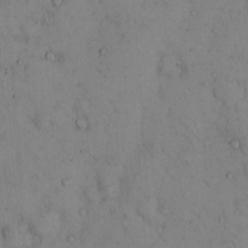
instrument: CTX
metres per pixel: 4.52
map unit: Hto
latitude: 12.5357
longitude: -59.1592
